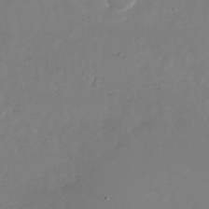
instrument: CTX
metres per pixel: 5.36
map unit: Nhu
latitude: -26.3684
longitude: -73.0270
